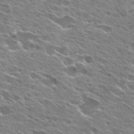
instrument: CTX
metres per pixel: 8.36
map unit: Hto
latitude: 26.5924
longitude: -44.1011
